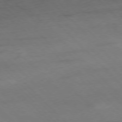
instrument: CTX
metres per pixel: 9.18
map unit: Hpe
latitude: -77.2376
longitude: 12.9920
